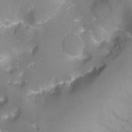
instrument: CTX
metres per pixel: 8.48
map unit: Nhu
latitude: -9.0864
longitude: -42.6302
